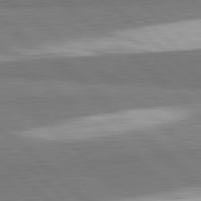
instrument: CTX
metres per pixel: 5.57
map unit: lApd
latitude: 82.1199
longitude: 162.1605
